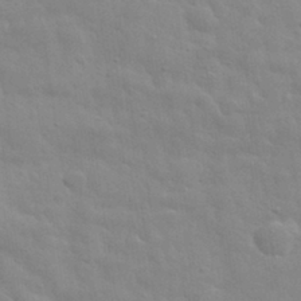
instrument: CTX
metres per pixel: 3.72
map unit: eHh
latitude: 32.2900
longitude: -70.3278
